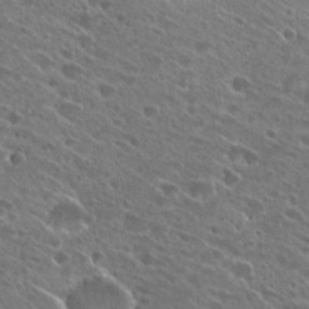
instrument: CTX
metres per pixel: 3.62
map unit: Hto
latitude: 27.7450
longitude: -45.0269
